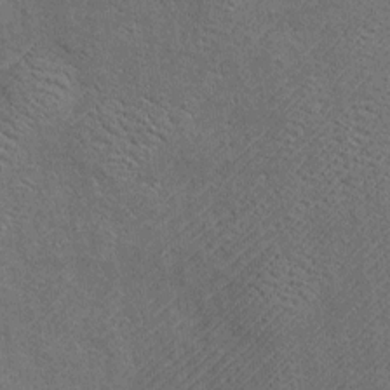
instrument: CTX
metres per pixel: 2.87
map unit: Htu
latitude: -7.2376
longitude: 155.7666
